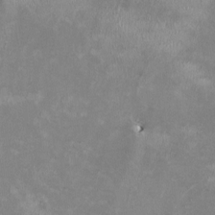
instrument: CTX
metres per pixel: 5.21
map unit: HNhu
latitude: -0.4062
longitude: -4.2711
